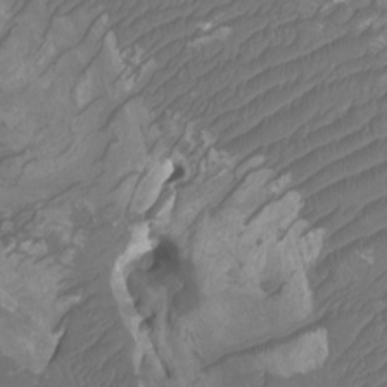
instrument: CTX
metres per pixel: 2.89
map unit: Htu
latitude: -11.0486
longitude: -74.0444
